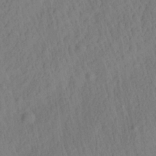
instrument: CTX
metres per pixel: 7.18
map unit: Aa
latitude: 27.1970
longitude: -141.3670
